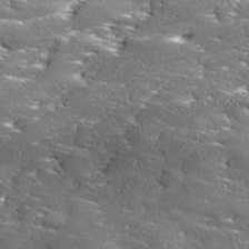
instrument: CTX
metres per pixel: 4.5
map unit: Ave
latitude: 18.1011
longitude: -136.9514
